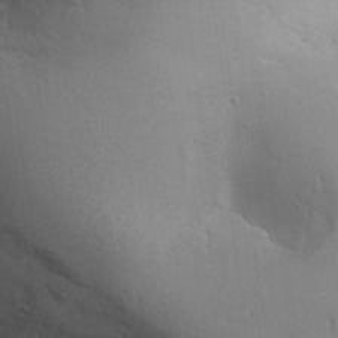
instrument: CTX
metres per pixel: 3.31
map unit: Aa
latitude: 31.6694
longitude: -144.1200
